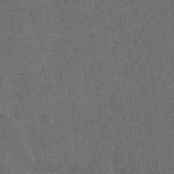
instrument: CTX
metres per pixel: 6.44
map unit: eHh
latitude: 18.9136
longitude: -64.8569
